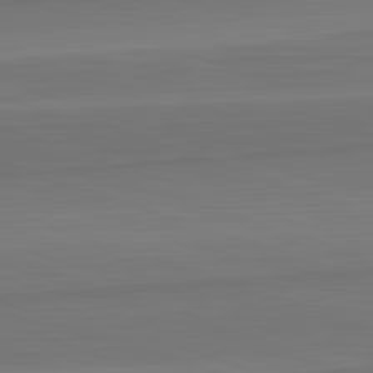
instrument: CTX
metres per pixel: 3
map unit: lApd
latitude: 82.5545
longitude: 168.5384
